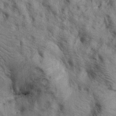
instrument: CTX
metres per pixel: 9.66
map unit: lAa
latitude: 19.1592
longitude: -139.6127
